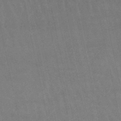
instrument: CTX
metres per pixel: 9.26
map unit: lHb
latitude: -48.5007
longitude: 72.6518
